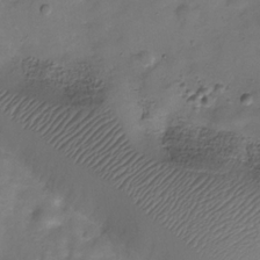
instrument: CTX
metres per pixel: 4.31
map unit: Hve
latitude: -30.6140
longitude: 93.2187
